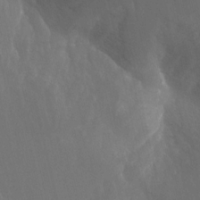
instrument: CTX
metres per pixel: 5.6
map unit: Nhu
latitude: -13.6344
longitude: -64.4223
